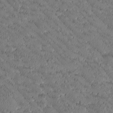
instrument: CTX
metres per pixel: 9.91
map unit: Htu
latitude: -2.5573
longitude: 176.3684
